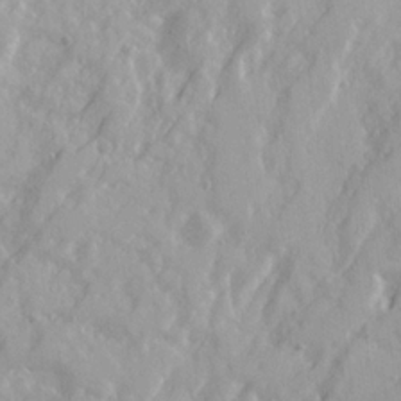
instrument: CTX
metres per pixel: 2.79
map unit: Ave
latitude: 21.4238
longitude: -130.8569
